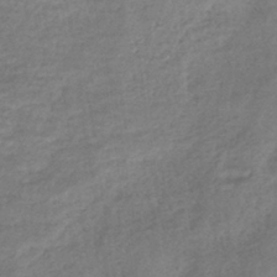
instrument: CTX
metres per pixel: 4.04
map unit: lHb
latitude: -40.6896
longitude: 73.8233
